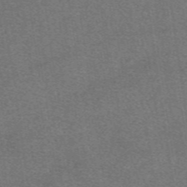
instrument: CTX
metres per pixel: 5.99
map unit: eAb
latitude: 48.4601
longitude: 115.3321
